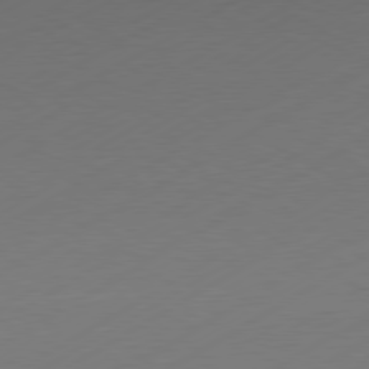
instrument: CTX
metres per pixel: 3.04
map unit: Hpe
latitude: -81.1242
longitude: 14.8408
